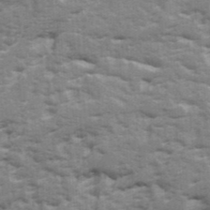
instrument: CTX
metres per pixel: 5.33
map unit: Ave
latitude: 17.9717
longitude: -129.5182
